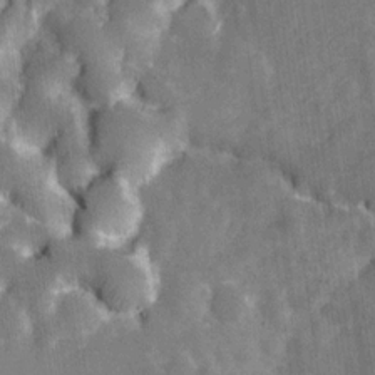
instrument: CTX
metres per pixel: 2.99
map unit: Nve
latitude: -26.0849
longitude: 105.5588
